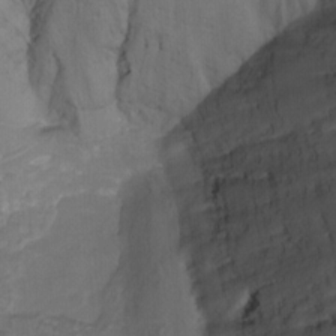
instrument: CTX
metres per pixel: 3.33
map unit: Nhu
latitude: -14.7275
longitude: -57.7827
